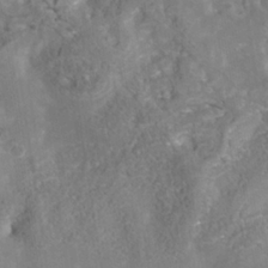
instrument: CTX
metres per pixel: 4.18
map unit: Nhe
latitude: -37.8611
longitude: -117.9150
